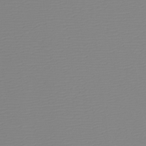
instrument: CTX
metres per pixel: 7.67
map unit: Htu
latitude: -5.5966
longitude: -72.6491
